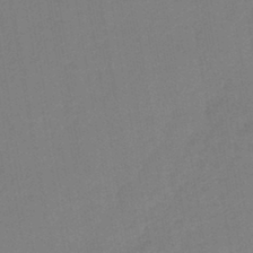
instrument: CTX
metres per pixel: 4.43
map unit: lHb
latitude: -42.5384
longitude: 68.0661
